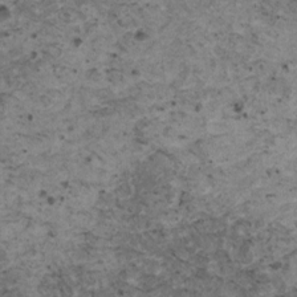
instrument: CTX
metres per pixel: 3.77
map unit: HNhu
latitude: 3.1781
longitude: 4.1228
